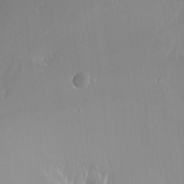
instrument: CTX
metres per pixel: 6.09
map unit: Ht
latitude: -13.2943
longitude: -43.4993
